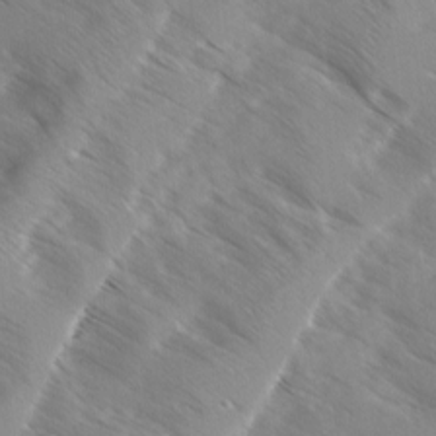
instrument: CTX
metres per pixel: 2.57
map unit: Ave
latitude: 0.1200
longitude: -111.1970
